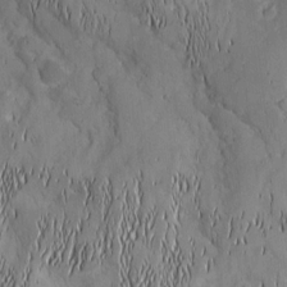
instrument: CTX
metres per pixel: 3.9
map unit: Nhu
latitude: -4.8030
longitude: -150.4790
